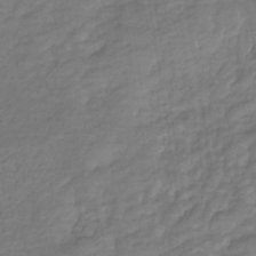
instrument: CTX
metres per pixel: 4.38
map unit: eHb
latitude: -32.8030
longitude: 73.1431
